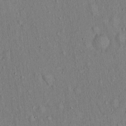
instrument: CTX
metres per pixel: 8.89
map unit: Hto
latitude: 14.7436
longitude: -58.8569
